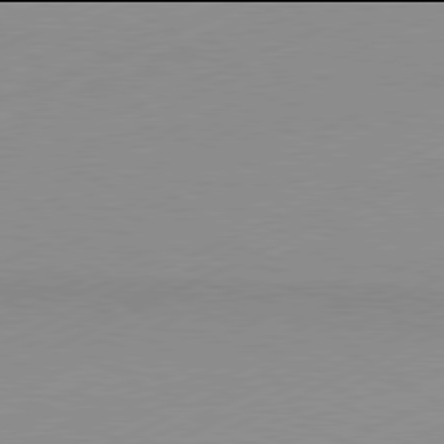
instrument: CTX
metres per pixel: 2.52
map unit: Hpe
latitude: -82.0094
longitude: 12.0094
